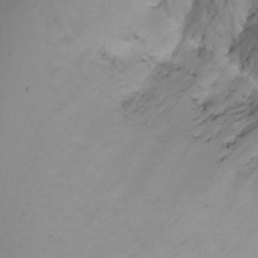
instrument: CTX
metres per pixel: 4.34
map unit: Htu
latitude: -6.2361
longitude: -68.9324
